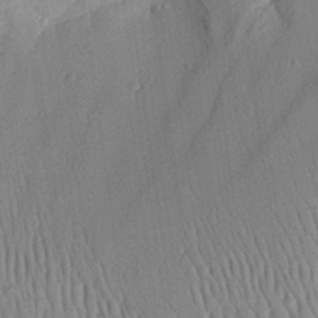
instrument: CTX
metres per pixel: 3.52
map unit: Aa
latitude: 28.3656
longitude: -136.9514
